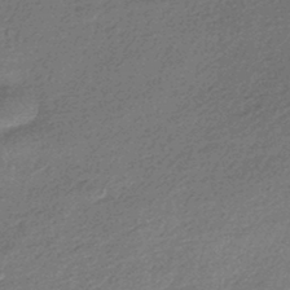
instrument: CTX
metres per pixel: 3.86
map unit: HNhu
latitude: -42.4440
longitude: 93.0675
